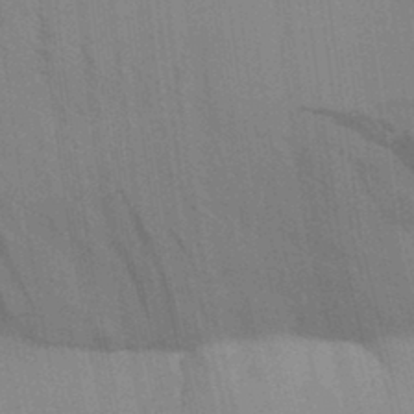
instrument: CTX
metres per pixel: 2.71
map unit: Aa
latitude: 30.8569
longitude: -139.3671
